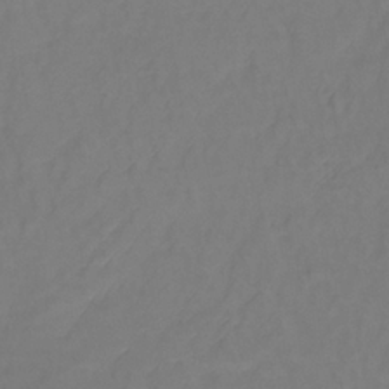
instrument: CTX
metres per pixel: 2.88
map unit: lHb
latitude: -35.2943
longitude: 64.3118
